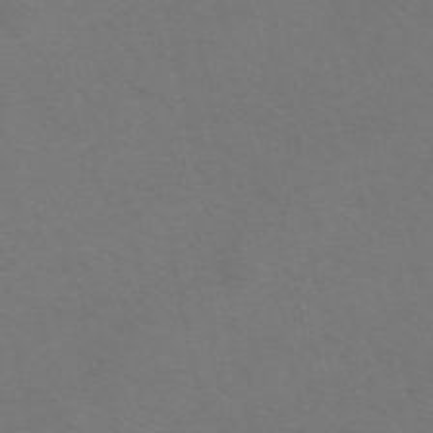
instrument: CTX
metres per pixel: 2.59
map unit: ANa
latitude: 51.9528
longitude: -71.6127
